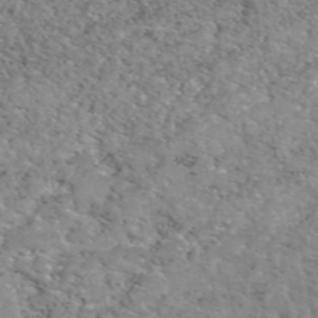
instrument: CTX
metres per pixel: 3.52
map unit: eAb
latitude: 49.5182
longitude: 106.6708
